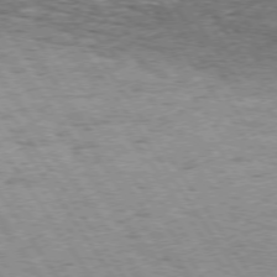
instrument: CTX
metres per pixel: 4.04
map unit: Hpe
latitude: 73.4805
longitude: -134.3278
